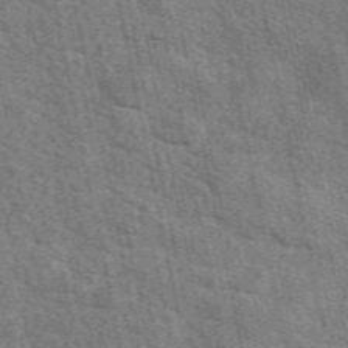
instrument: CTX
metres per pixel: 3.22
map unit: eAb
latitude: 50.6112
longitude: 112.3873
